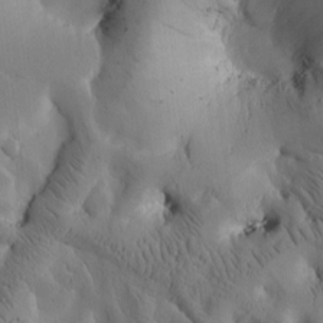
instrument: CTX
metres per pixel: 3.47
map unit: Htu
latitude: -3.0297
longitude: 169.2753
